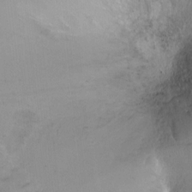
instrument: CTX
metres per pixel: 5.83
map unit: Ht
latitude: -14.9353
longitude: -40.8946
